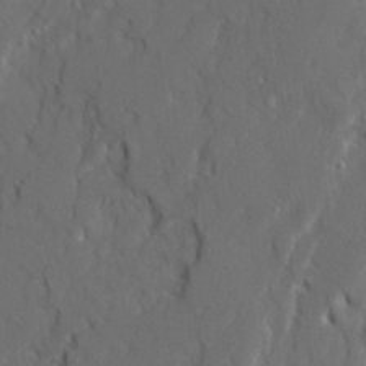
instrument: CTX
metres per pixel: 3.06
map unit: Ave
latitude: 22.7057
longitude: -131.0648
